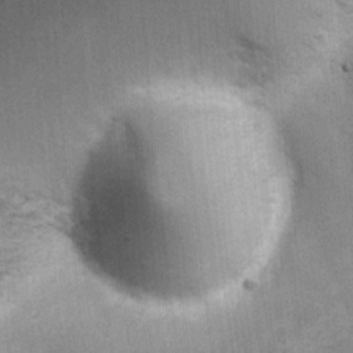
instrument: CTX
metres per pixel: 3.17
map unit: Ht
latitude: 4.4790
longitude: -22.5735
